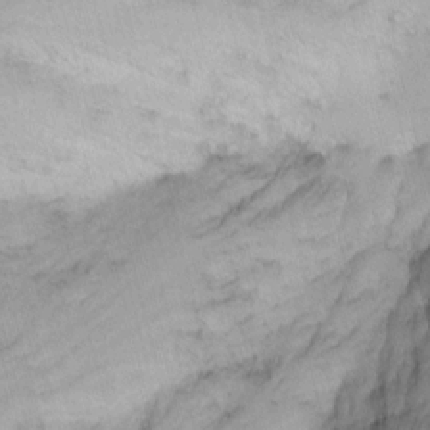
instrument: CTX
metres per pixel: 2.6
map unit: Nhu
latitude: -7.1431
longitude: -65.4237
